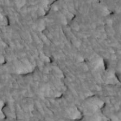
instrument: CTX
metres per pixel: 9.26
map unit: Htu
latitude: 1.8016
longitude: 143.6910
